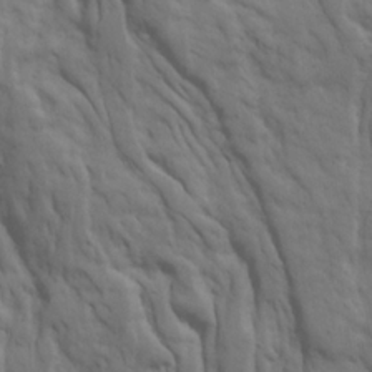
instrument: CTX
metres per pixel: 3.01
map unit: Ave
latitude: 23.1025
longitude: -134.9891
